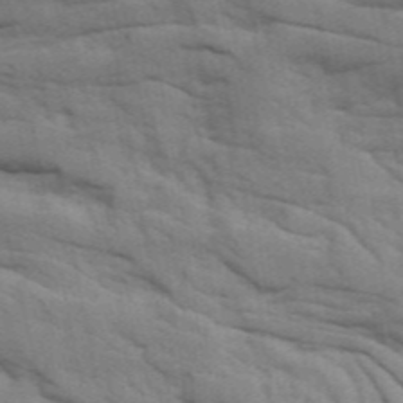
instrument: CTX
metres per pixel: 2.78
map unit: Ave
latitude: 16.0822
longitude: -129.3482
